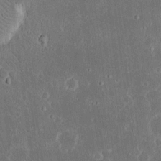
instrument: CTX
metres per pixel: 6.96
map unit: eHh
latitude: 17.2159
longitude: -73.1593
